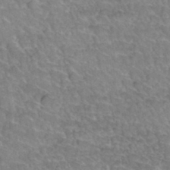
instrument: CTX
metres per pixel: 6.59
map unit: Hto
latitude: 35.9339
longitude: -45.4237
